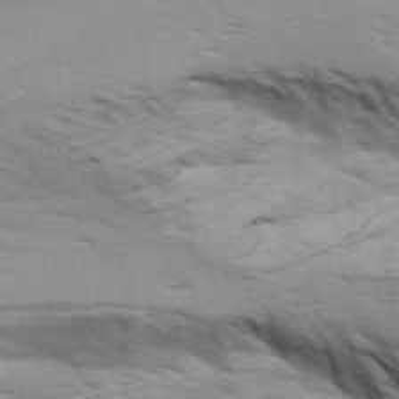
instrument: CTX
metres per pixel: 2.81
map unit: Ave
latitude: 19.4804
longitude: -138.3656
